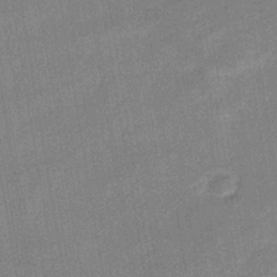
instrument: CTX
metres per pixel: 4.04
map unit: eHb
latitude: -36.3495
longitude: 73.8989
